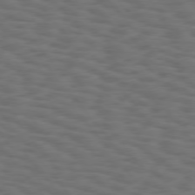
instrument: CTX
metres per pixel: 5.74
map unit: Hpe
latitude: 75.7072
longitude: -134.2711
